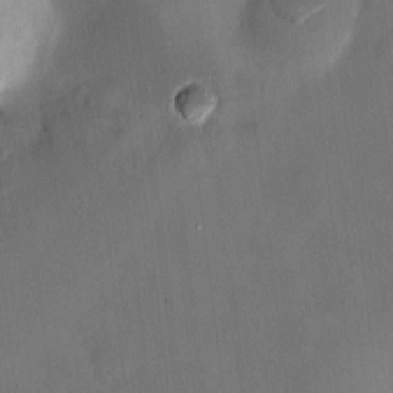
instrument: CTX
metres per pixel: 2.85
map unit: HNhu
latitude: 6.4601
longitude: 7.6722
